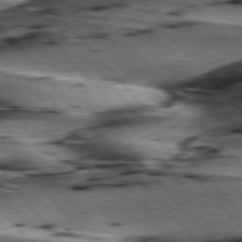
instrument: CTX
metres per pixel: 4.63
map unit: lApd
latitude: 76.4223
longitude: -71.8583
